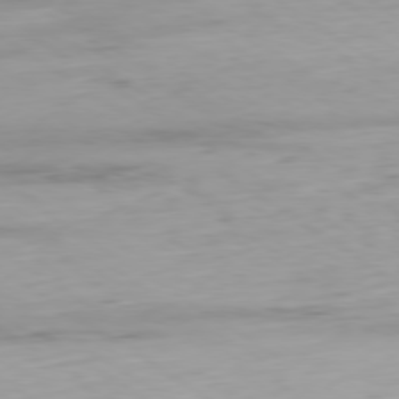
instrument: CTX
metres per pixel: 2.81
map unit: Ap
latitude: -79.8233
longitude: -58.0255
